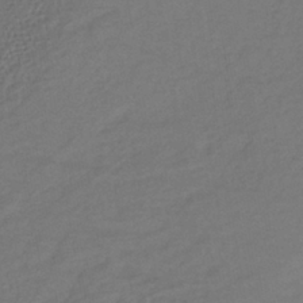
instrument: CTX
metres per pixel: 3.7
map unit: lHb
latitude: -38.9353
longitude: 71.0487
